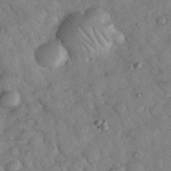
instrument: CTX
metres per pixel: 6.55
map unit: eHh
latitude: 35.8961
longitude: -68.1578
